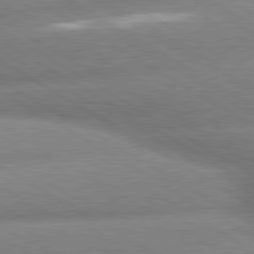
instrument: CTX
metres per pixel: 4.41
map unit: lApd
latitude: 80.0633
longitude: -163.0648
